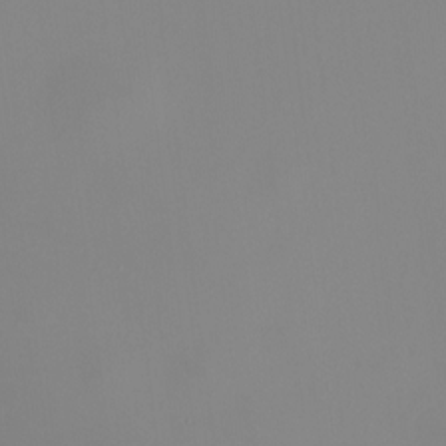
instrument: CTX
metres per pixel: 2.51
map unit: HNhu
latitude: 9.5938
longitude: 10.5196
